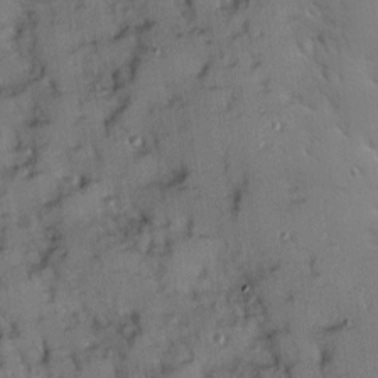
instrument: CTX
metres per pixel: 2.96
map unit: Ave
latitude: 9.1781
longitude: -103.0080
